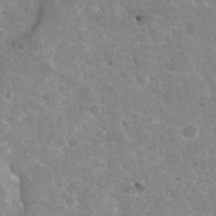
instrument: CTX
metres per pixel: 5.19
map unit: Nhu
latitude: 32.1011
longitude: -51.0080
